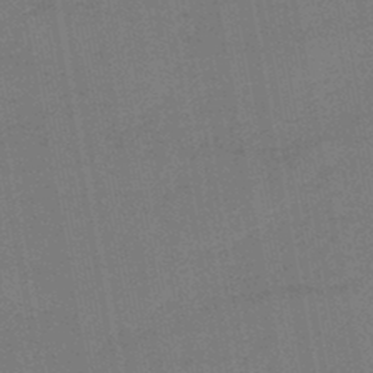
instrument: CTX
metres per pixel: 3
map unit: lHb
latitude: -45.3699
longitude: 63.6722
